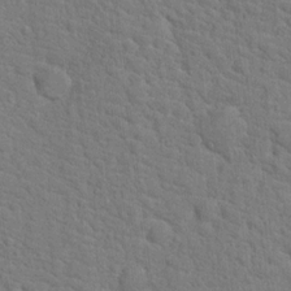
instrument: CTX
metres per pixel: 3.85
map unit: Hto
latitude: 18.4790
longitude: -34.7435
